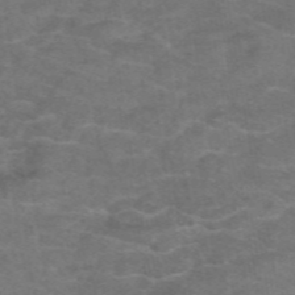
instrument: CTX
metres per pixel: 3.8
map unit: eAb
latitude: 47.1970
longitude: 102.2173
